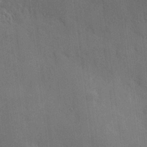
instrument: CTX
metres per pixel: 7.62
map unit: Hve
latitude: 18.7435
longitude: 151.2187
